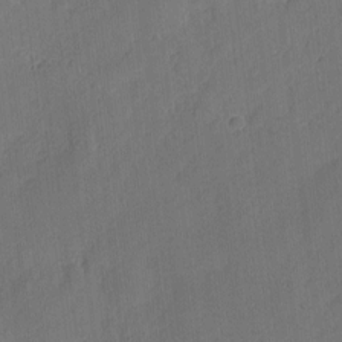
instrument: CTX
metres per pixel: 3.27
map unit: eHh
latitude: 3.9339
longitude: -73.1026
